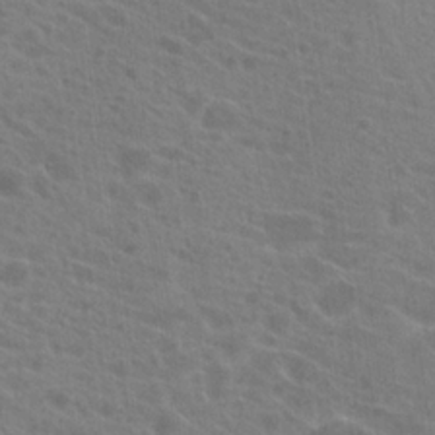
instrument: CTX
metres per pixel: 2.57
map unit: Hto
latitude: 22.6679
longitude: -39.4993
